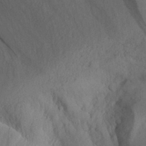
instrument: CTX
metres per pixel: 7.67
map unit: Aa
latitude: 26.0255
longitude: -132.3089
